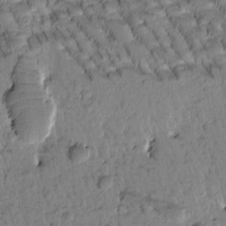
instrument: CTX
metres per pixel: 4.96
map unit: Htu
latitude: -1.5777
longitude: 172.0850
